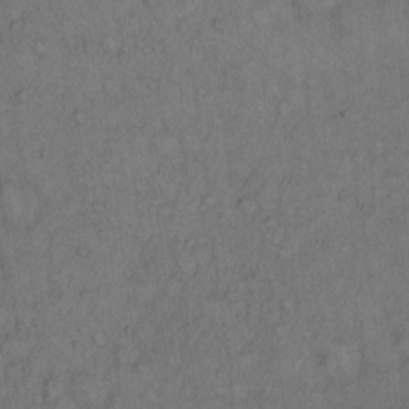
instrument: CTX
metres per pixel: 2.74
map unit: Hto
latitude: 12.6491
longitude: -57.2348
